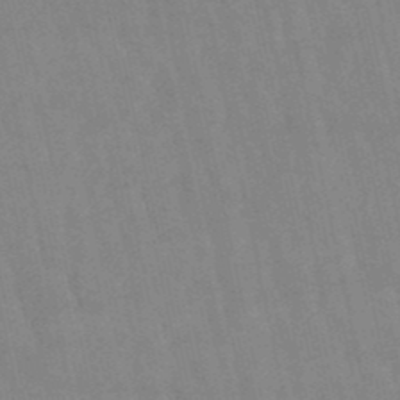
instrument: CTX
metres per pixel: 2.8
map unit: lHb
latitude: -48.5952
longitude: 72.7463
